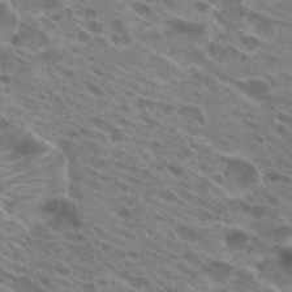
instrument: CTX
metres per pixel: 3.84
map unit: Hto
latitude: 25.0647
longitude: -40.4601
